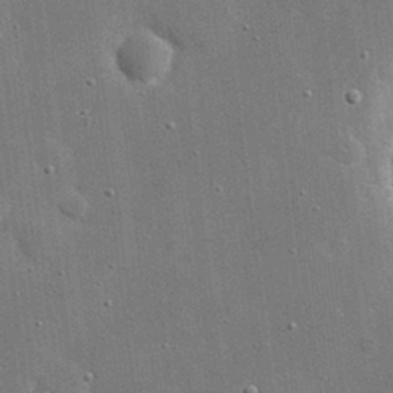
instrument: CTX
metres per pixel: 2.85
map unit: eHh
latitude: 20.3656
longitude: -67.2348
